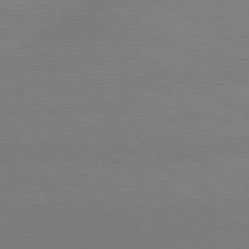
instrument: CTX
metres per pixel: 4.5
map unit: lApd
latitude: 80.5168
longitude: -147.7261
